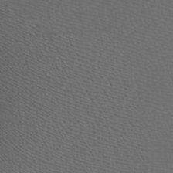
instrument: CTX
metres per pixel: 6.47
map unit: Nhu
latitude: -7.7288
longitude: -91.7072
